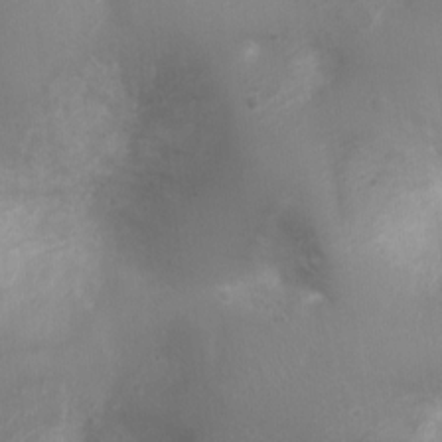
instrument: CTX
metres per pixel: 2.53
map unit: Nhu
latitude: 5.4615
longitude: -17.3293
